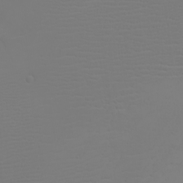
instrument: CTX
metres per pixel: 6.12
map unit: eHh
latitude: -5.4643
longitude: -84.0444
